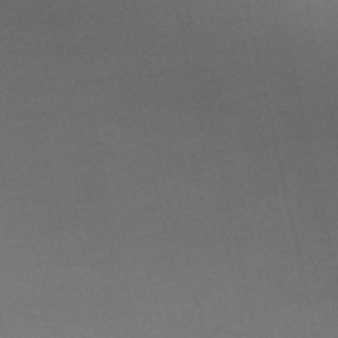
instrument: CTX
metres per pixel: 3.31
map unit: lHb
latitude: -48.4251
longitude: 73.0864
